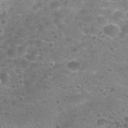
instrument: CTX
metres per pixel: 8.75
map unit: Nhu
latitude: 31.9528
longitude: -53.2348
